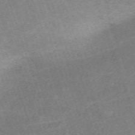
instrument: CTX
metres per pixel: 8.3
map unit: eHh
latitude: -63.9178
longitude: 50.3495
